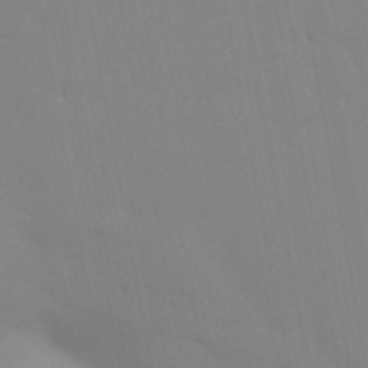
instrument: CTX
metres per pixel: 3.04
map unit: Aa
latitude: 32.0255
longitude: -145.2348
